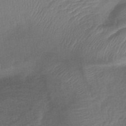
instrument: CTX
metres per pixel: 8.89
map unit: lHb
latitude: -42.3684
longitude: 80.8219
